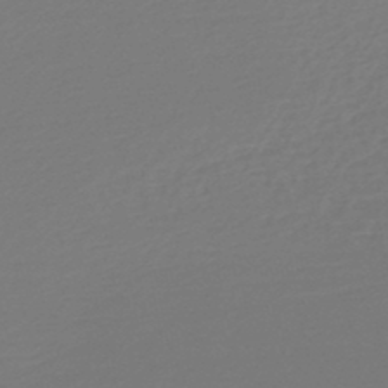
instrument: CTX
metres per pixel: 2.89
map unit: HNb
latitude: -47.4265
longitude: 57.3321
